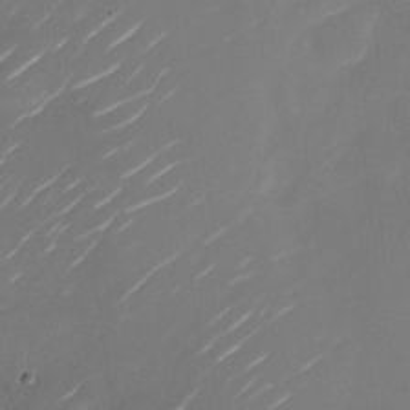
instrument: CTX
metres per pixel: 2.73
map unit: Nhu
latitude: -29.1242
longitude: -74.0633
